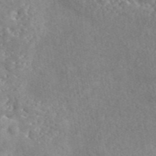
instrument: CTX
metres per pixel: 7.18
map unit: eAb
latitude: 45.6127
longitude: 128.6330
